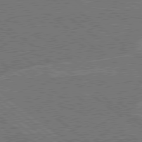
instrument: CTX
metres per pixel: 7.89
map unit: Hpe
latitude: 78.5924
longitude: -160.9325
